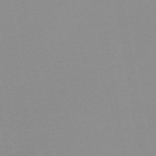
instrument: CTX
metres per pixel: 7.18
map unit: lHb
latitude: -40.1606
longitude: 64.7652
